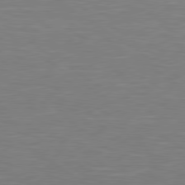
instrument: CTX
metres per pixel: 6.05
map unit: Hpe
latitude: 79.2159
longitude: -127.6316
